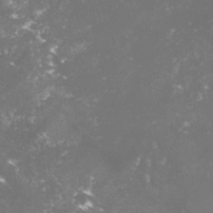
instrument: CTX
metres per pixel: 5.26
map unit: lHvf
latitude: -15.3510
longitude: -98.4978
